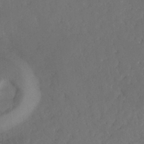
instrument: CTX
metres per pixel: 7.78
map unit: HNhu
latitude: -37.0675
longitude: 32.9164
